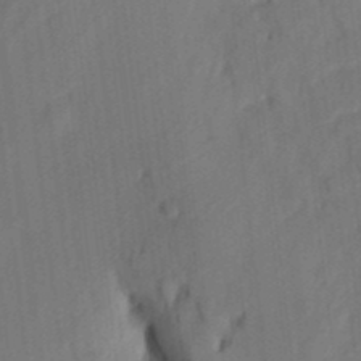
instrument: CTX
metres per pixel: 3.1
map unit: eHh
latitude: 5.2537
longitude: -73.8962
